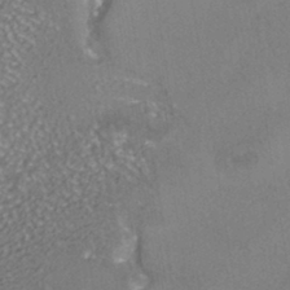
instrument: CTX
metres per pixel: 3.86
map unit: HNhu
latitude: -42.3495
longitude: 102.7463
